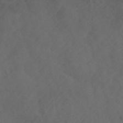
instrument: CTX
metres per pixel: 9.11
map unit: ANa
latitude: 42.0633
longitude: 54.3117
